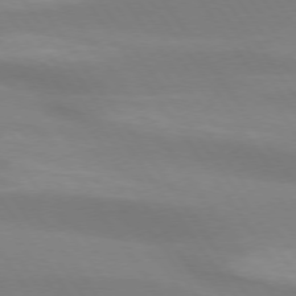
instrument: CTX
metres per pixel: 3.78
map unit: lApd
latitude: 74.0633
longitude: -49.3104
